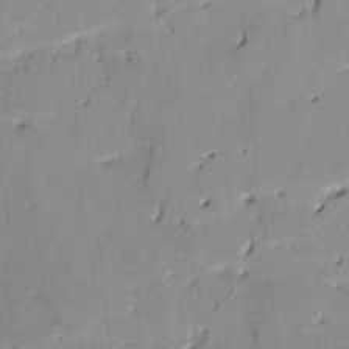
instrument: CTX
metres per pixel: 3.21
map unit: HNhu
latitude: 14.1956
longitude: 10.5196
